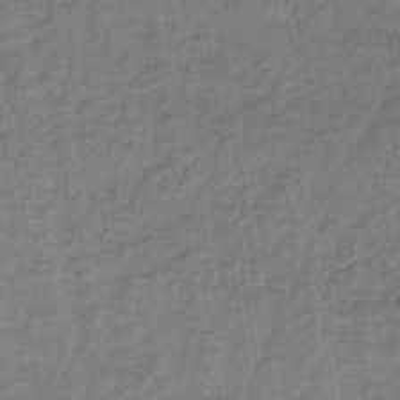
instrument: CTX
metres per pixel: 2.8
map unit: lHb
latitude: -35.4832
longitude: 65.7289
